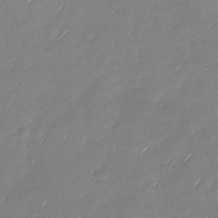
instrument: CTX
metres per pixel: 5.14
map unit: Nhu
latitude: -28.1417
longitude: -62.2145
